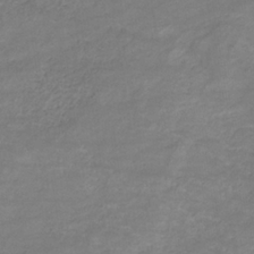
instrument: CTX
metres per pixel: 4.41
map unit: eHb
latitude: -32.3684
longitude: 68.3117
